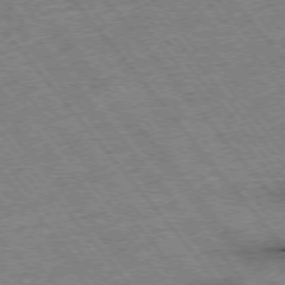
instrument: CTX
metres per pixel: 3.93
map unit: Hpe
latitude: -75.8801
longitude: -21.6316
